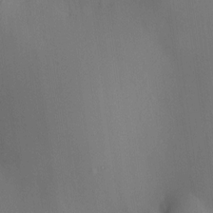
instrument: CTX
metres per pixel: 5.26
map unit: HNhu
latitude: 9.1970
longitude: 14.2740
